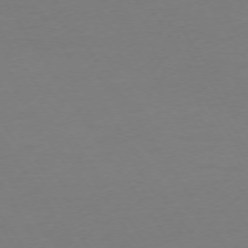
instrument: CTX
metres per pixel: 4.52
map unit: Ap
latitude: -75.1809
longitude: -67.9906
